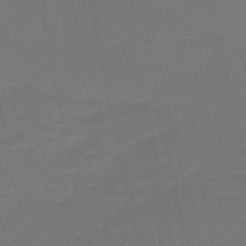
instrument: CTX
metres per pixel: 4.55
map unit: HNb
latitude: -51.4643
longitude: -46.9325
